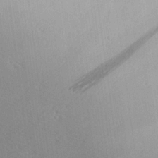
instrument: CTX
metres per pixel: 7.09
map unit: Aa
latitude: 21.3671
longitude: -139.4993
